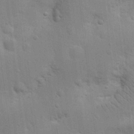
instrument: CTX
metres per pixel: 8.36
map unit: Nhu
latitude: 17.0081
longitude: -74.9514
